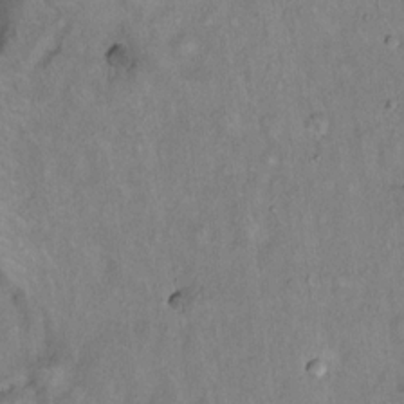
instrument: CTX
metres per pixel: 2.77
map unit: Hto
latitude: 14.6302
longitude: -59.1592
